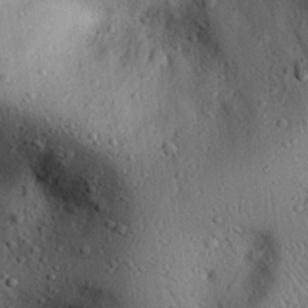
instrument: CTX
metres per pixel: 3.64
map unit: eHh
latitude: 25.2725
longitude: -76.6112
